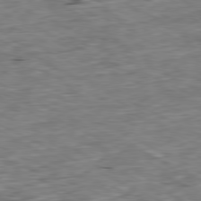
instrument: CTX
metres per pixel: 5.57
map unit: Ap
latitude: -80.6519
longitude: -91.6883
